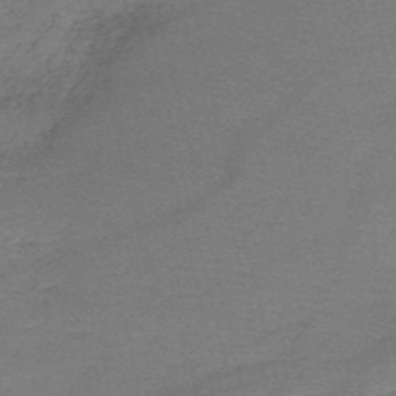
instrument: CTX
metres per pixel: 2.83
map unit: HNb
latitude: -51.0297
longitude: -41.4426
